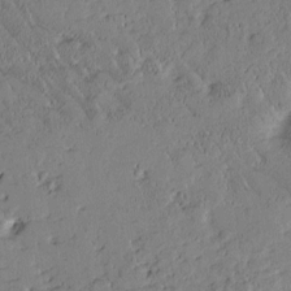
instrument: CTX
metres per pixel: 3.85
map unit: Htu
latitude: -1.4077
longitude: 176.1417
